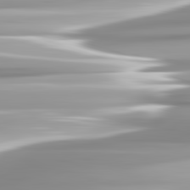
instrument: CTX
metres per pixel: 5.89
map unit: lApd
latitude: 82.6679
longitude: -138.6868
